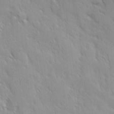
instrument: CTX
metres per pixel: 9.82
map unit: Ave
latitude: 9.6505
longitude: -103.7260
